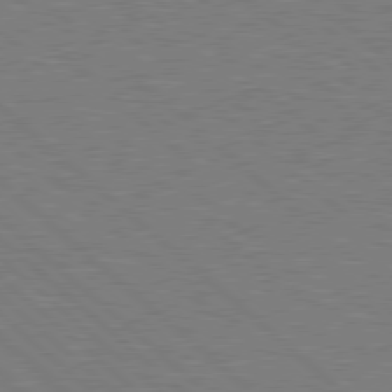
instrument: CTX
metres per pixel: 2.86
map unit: Hpe
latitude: 78.4223
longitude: -152.1956
